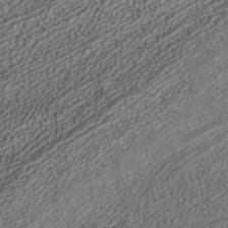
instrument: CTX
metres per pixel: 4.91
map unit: ANa
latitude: 37.3671
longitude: 19.7289
